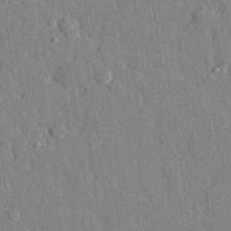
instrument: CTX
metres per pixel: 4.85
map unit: eHh
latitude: 29.0269
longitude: -77.1403
